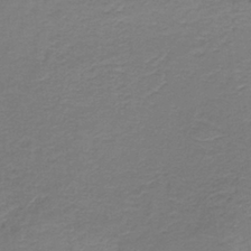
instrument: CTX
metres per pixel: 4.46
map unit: HNb
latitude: -39.2376
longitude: 50.1795
